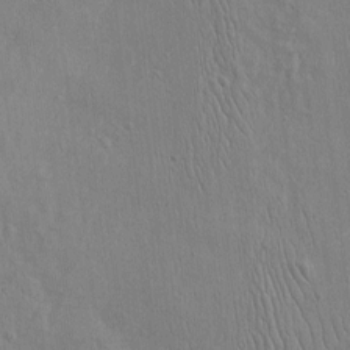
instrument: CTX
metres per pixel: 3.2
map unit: Htu
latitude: -3.8233
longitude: 157.0297
